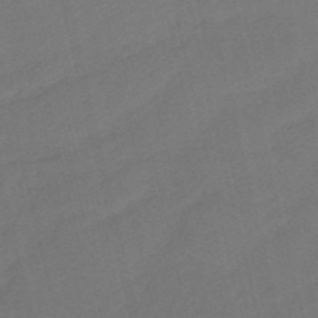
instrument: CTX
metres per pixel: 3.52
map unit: HNb
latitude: -53.2942
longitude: -48.4223
